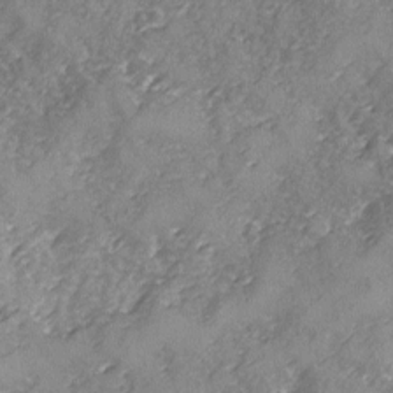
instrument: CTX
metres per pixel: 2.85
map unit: Ave
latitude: -8.3873
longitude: -117.8772
